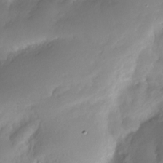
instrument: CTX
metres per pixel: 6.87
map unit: Nhe
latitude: -28.8786
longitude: -109.8205
